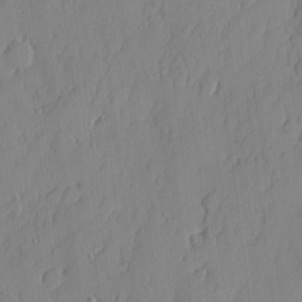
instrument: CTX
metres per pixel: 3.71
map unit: eHh
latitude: 4.0822
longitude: -76.1577
